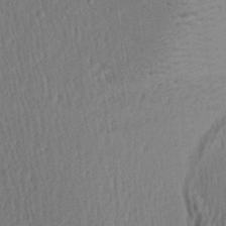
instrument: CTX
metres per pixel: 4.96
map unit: Aa
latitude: 28.8758
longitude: -137.4049
